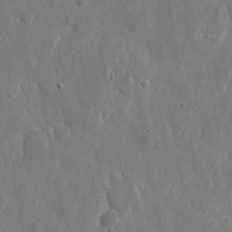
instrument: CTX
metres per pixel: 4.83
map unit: eHh
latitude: 11.6505
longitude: -70.0255
